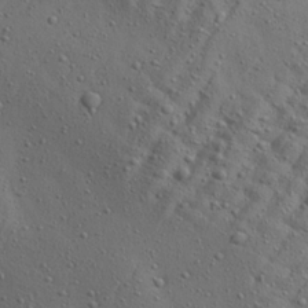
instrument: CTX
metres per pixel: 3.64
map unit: Aa
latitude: 22.8002
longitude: -143.6883
